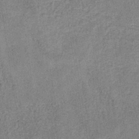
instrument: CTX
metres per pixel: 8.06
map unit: HNb
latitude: -33.9367
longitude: 54.0661
